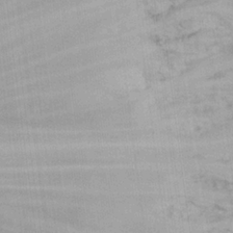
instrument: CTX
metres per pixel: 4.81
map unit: Hto
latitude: 22.2711
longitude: -39.1025
